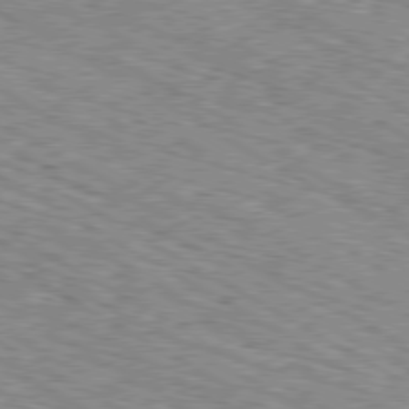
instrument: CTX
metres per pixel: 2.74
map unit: Ap
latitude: -80.3873
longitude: -48.7624
